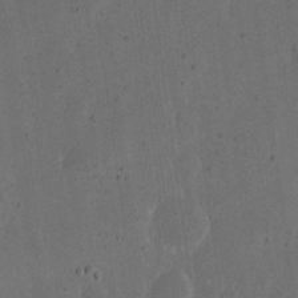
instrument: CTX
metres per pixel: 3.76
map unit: eHh
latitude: 22.7624
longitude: -69.0648
